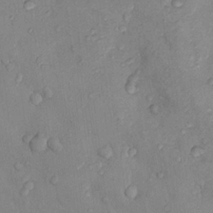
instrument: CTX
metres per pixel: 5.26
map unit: Nhu
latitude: 9.1403
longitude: -25.6882
